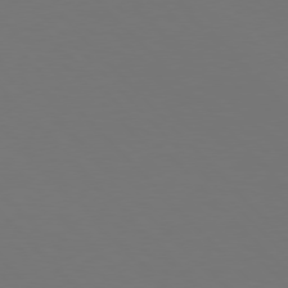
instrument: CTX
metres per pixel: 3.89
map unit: Hpe
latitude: 77.3103
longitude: -167.2159
